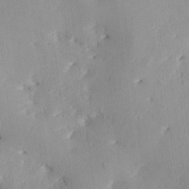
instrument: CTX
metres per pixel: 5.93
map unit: Ave
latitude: -10.3684
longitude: -121.8962
